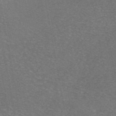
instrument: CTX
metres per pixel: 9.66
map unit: eAb
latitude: 46.9703
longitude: 106.2362
